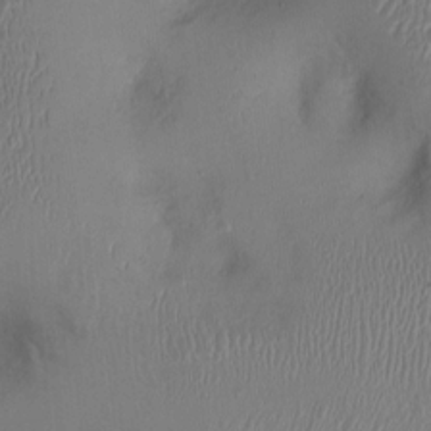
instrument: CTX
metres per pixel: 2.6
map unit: Ht
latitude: 0.8191
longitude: -14.1767
